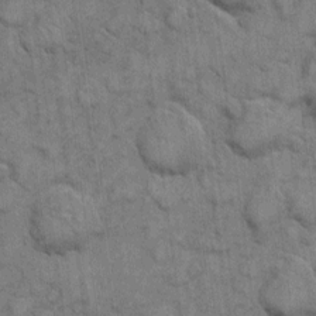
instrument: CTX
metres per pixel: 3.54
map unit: eHh
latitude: 7.4048
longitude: -64.1578
